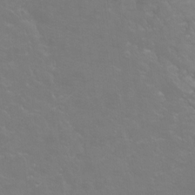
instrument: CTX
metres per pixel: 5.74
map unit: Hto
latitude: -4.6707
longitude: -35.1970
